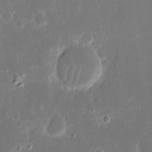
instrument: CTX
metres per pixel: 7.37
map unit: eHh
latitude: 16.3845
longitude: -72.7247
